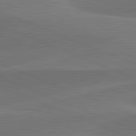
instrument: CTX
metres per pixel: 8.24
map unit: lApd
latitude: 82.2333
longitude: -155.7638
